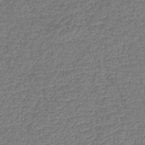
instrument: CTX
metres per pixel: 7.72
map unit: lHb
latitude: -42.9352
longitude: 75.4833
